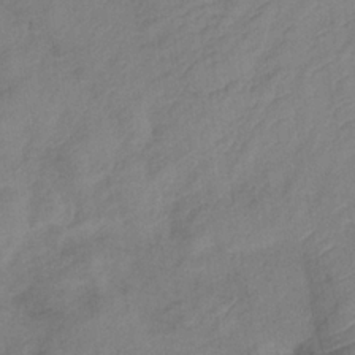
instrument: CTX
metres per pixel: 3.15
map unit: lHb
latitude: -35.3510
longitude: 72.2172
